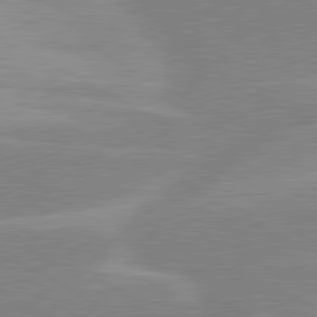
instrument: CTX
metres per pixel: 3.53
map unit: lApd
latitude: 80.5924
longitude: -124.1011
